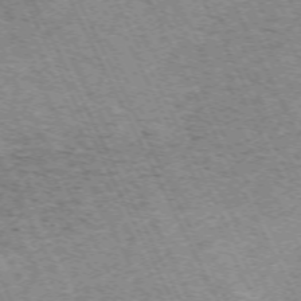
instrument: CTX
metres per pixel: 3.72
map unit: Hpe
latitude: -71.2943
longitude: 11.3132
